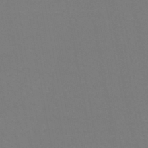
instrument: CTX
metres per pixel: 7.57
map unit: lHb
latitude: -45.2943
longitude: 77.4265
